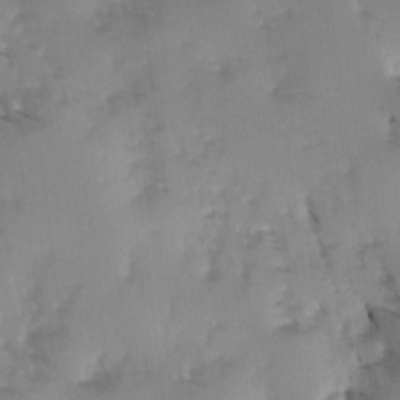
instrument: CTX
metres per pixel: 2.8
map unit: Ave
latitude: -0.8975
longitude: -111.9906
